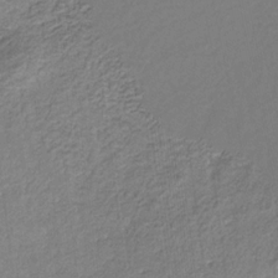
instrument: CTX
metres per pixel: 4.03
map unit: eHb
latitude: -29.5777
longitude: 66.0283
